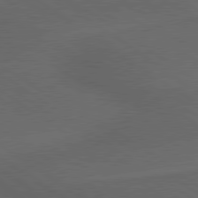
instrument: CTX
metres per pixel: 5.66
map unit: lApd
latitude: 79.7072
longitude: -177.6694
